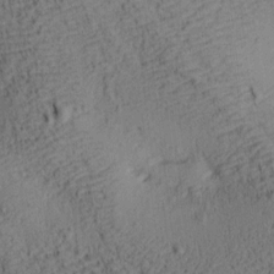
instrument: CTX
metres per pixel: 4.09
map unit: lAa
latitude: 7.1025
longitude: -115.0647
